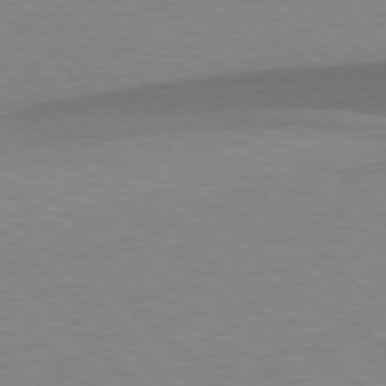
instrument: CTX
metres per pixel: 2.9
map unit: lApd
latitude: 77.6882
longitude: -59.8772
